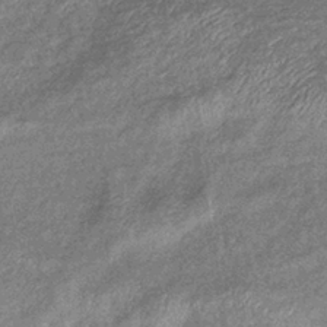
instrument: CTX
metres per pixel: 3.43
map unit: eHb
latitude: -39.8045
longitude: 81.1431
